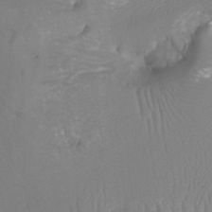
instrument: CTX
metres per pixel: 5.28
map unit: Ht
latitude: -4.1228
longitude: -26.8002
